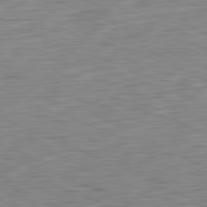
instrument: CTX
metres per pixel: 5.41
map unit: Ap
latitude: -81.6722
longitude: -60.0822
